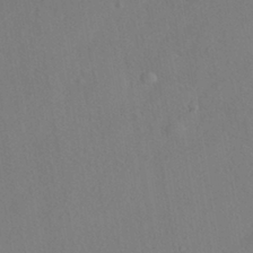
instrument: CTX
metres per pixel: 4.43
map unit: HNhu
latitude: -39.6533
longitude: 101.0675
